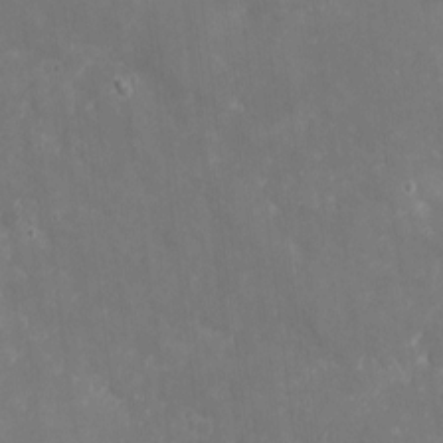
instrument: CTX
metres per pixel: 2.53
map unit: eHh
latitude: 4.2900
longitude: -70.1200
